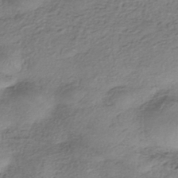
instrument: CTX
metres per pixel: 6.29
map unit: eHh
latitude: -42.2172
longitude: 117.9178
